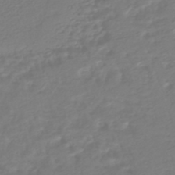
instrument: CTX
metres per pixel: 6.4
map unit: HNhu
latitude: -45.7667
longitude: 98.8408
